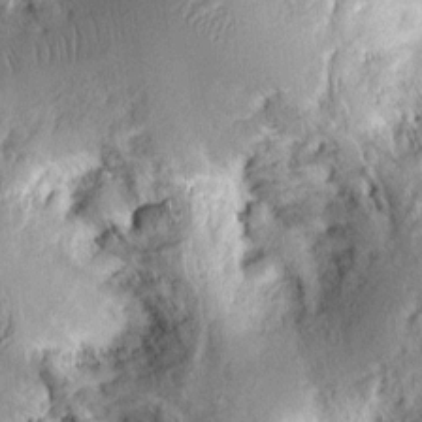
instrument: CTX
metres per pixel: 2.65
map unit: Ht
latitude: 8.7624
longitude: -75.0836
